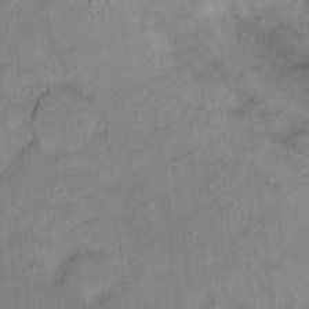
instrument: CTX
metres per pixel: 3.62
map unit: Ht
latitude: 8.7246
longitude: -36.4034
